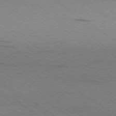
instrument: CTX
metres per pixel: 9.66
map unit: Ap
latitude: -78.7652
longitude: -85.4804
